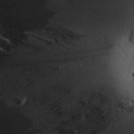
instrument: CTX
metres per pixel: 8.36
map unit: Aa
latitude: 28.9136
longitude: -131.1026
